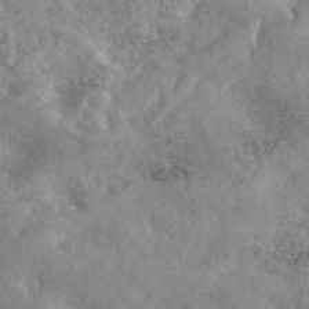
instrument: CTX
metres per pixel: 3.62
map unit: eAb
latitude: 45.3859
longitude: 128.4818
